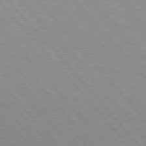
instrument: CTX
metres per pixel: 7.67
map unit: Hpe
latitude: 76.1577
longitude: -153.7261
